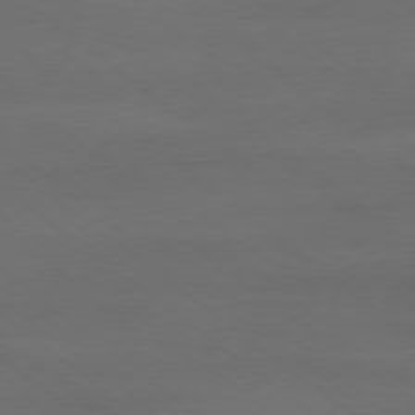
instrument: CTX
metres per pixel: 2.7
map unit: Ap
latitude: -78.8975
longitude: -56.3089
